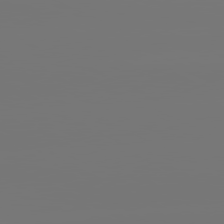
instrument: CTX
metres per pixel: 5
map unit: lApd
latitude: 81.0269
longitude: -152.1200
